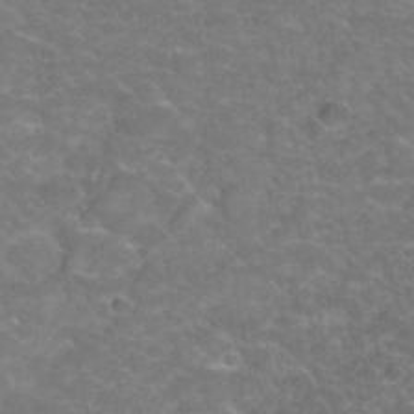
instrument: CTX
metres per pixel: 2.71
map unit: Hto
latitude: 34.7435
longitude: -49.7639
